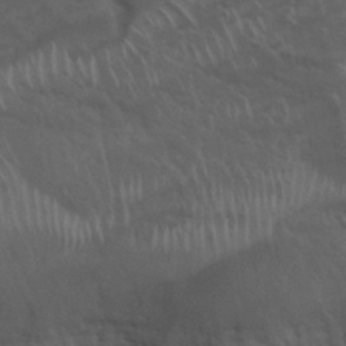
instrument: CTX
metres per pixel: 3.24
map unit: Nhu
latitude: 32.1578
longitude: -51.1214
